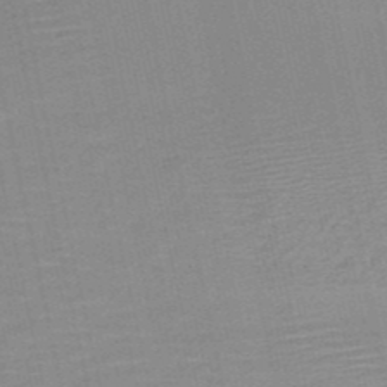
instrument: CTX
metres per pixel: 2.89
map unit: HNb
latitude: -51.8044
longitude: -48.1578
